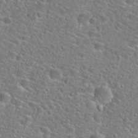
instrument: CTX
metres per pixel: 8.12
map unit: Hto
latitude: 25.0269
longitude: -49.3104
